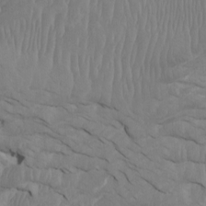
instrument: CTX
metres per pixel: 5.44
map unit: Htu
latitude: -6.9352
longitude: -67.8205
